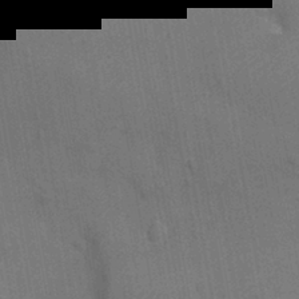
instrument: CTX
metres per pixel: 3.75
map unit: Ht
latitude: -10.5196
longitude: -22.6490
